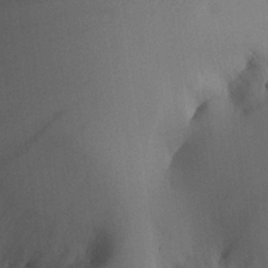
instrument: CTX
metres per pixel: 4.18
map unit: Aa
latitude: 26.4034
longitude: -133.1592
